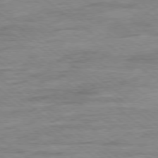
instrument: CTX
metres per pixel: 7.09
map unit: Ap
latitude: -79.0675
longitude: -102.5734
